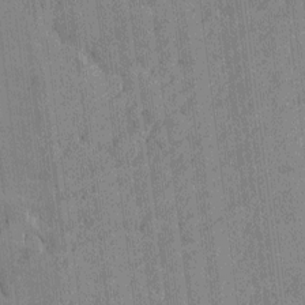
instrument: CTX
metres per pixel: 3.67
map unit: Htu
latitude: -7.6344
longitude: 176.2362
